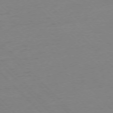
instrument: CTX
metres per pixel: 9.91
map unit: Ap
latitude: -76.7274
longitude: -92.4979
